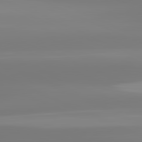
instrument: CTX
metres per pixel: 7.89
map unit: lApd
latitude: 81.6694
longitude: -148.9514
